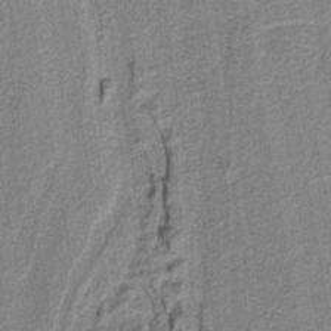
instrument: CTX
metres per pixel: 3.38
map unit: lHb
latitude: -39.5021
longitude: 52.7841
